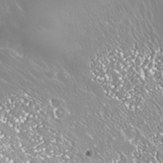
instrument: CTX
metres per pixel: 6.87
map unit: Nhe
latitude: -35.9367
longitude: -91.4804
